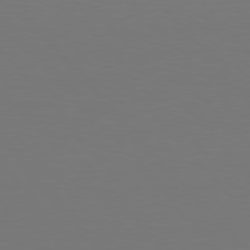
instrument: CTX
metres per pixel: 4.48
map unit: Hpe
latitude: 76.8002
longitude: -169.6883
